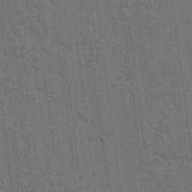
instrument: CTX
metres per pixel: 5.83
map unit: lHvf
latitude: 19.1781
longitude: -113.8772
